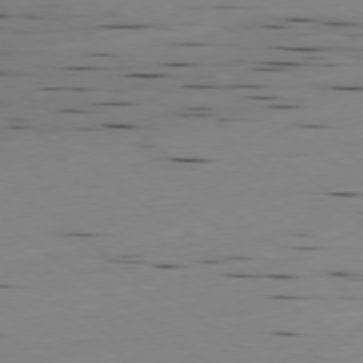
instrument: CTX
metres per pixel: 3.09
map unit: Ap
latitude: -77.4832
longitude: -72.1389
